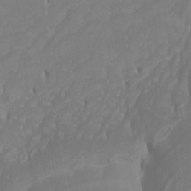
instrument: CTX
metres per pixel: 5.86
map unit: Htu
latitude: -13.0487
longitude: -71.0080
